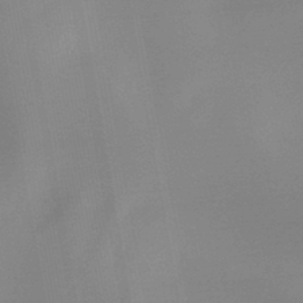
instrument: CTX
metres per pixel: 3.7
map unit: HNb
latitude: -44.7085
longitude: -44.7813
